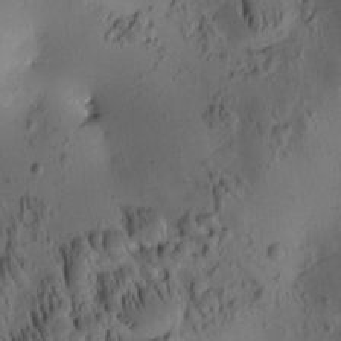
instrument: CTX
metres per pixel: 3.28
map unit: eHh
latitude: -0.7086
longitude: 15.4455
